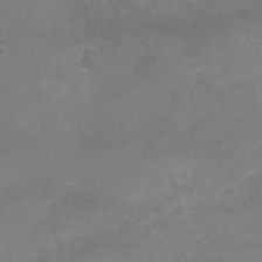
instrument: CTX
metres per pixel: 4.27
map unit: Nhu
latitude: -16.7464
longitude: -57.5182
